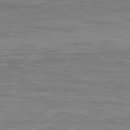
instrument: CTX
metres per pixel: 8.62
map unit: Ap
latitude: -79.1053
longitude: -74.9136
